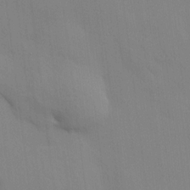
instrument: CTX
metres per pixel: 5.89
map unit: HNhu
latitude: 13.6883
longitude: 11.5966
